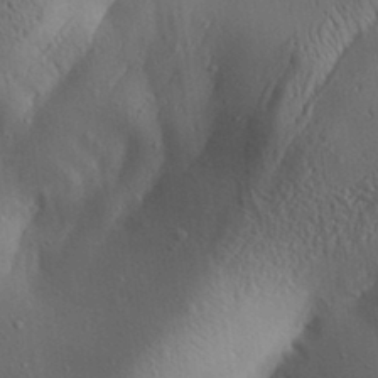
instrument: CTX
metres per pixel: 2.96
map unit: Aa
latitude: 31.5560
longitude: -142.5357
